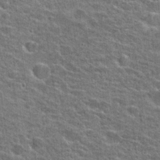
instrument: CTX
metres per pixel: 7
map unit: Hto
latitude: 24.7435
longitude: -47.6127
